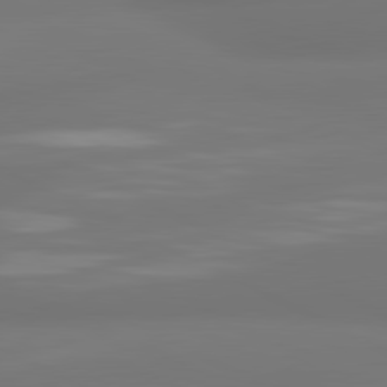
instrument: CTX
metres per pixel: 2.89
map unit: lApd
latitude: 81.1403
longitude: -164.4034
